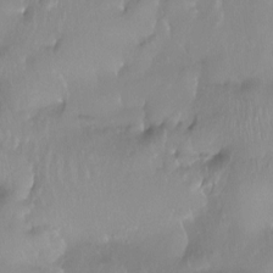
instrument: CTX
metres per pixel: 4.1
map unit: Htu
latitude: -15.5210
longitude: -46.6491
